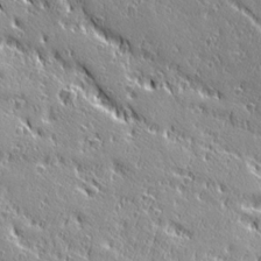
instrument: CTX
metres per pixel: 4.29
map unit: Ave
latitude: 20.7624
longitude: -135.9150
